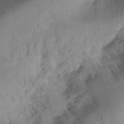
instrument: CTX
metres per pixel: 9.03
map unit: Ht
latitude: 12.6491
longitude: -74.5357
